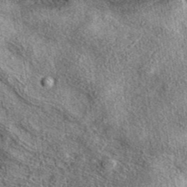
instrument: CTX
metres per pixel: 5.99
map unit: eAb
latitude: 39.0458
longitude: 108.2361
